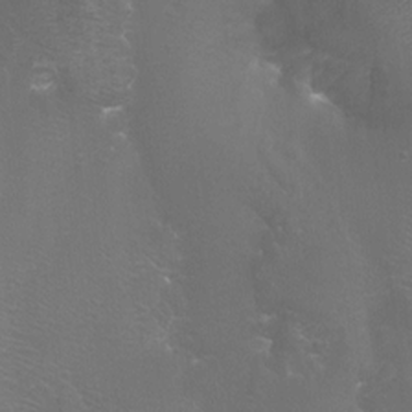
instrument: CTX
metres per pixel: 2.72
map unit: Htu
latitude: -7.7477
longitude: -33.1403
